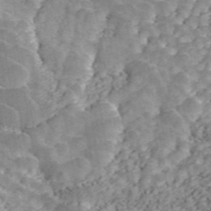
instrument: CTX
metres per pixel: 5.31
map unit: ANa
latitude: 45.9150
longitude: 37.5021
